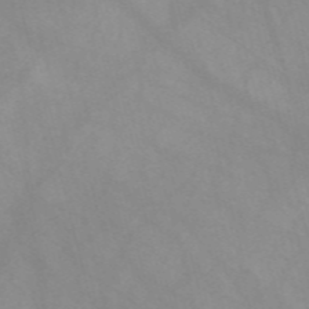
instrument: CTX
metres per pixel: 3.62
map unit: Nve
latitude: -57.8989
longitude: 58.5195
